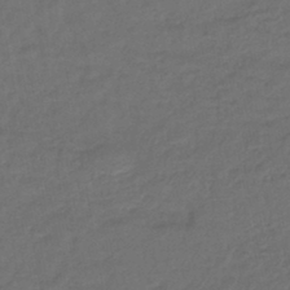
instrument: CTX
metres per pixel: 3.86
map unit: lHb
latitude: -42.8785
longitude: 76.7085
